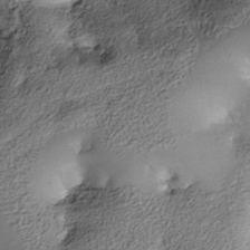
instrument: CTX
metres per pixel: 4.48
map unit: Nhe
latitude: -37.6155
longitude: -119.1403
